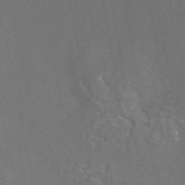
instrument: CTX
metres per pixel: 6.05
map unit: eAb
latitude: 46.4601
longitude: 115.3509
